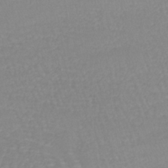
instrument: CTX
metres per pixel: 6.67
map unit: lHb
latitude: -40.2172
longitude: 67.3321
